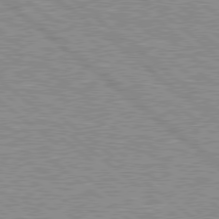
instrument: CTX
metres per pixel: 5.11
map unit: Hpe
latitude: 78.6680
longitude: -156.0822
